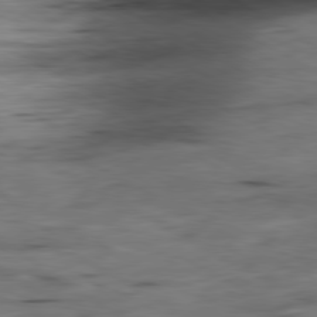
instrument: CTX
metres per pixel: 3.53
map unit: Ap
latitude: -80.9164
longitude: -83.9150
